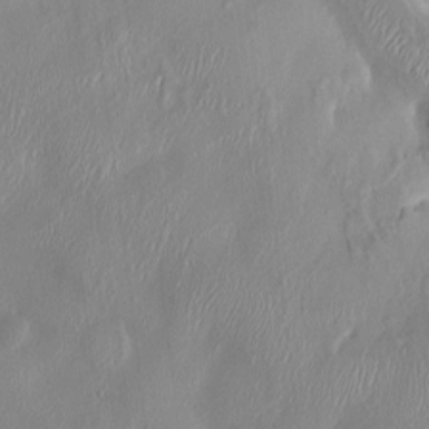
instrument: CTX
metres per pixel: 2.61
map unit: HNhu
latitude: 3.6316
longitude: -4.7813
